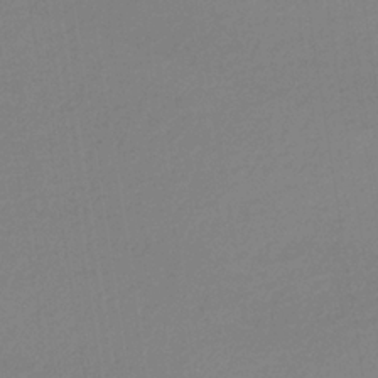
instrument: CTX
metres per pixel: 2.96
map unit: lHb
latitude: -35.5588
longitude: 67.3887
